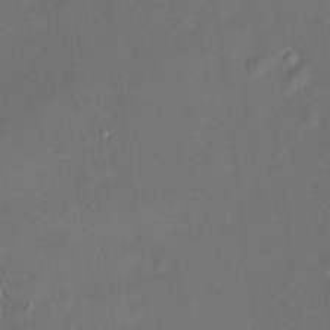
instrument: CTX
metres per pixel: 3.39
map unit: HNhu
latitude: 7.8016
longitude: 8.1606
